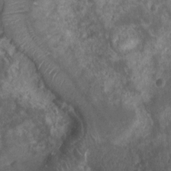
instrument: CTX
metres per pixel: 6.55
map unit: Ht
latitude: 3.8772
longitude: -19.7827
